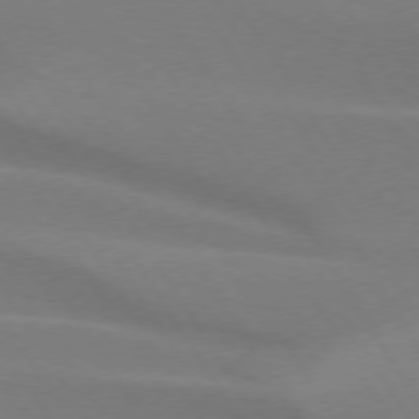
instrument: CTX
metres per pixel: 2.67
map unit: lApd
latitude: 75.1025
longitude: -66.0633
